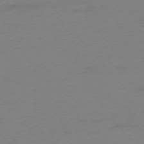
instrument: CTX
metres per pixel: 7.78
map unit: Ap
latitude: -76.1984
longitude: -72.4223
